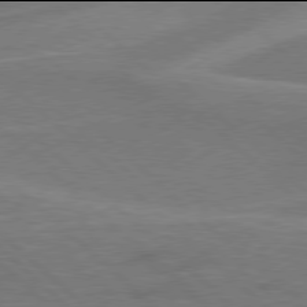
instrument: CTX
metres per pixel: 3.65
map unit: Hpe
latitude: 77.9906
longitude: -152.0822
